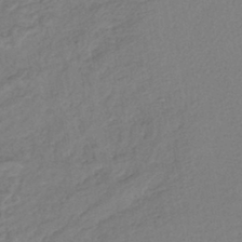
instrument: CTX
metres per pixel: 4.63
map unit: lHb
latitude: -41.1620
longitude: 73.0486
